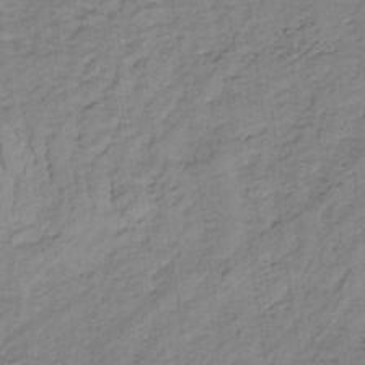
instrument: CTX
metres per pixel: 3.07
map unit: lHb
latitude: -33.1431
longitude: 65.5210
